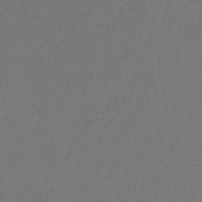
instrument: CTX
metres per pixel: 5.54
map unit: eHb
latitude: -30.2172
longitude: 68.2739
